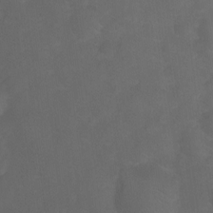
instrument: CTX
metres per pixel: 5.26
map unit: Ht
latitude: -9.5399
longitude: -35.4426
